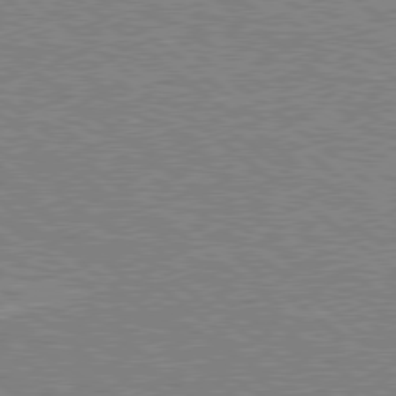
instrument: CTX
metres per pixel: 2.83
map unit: Hpe
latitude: 78.4979
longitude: -156.7057
